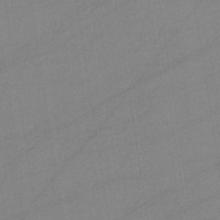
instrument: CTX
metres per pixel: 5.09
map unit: lHb
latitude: -35.4076
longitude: 73.1053
